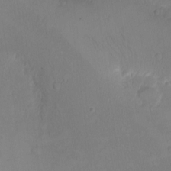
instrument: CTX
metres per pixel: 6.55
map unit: eHh
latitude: -9.2187
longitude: -67.4048
